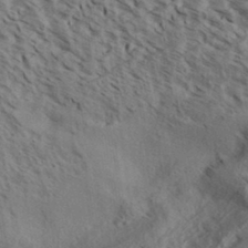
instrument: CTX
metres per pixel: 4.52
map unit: Aa
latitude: 32.7435
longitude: -138.4223
